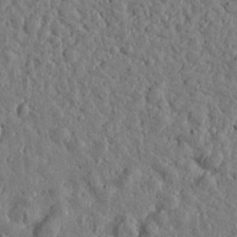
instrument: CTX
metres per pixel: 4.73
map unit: Htu
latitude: 0.5734
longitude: -178.9703
